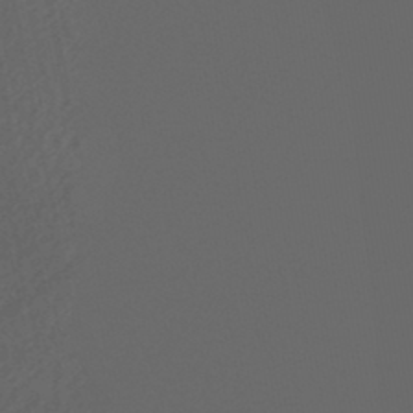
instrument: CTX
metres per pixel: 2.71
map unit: HNhu
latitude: -48.1984
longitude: 100.7274
